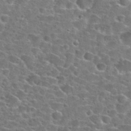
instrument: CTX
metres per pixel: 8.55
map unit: Hto
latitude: 24.4601
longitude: -47.0459
